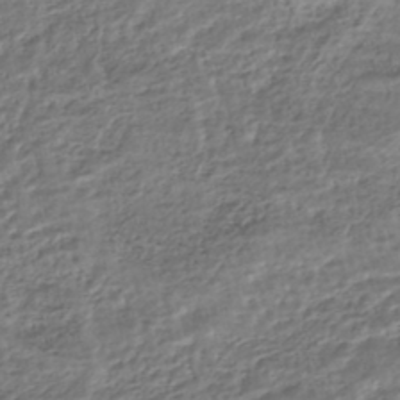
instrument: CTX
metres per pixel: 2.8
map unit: HNhu
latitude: -44.8219
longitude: 101.3320
